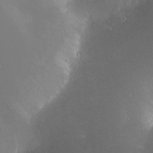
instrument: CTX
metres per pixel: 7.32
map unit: HNhu
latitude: 5.9906
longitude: 14.4440
